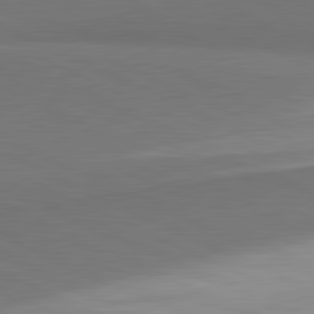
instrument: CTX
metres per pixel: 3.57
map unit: lApd
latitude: 81.5182
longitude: 156.7652
